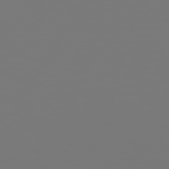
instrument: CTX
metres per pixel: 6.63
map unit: Hpe
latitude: 78.4790
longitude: 174.1794
